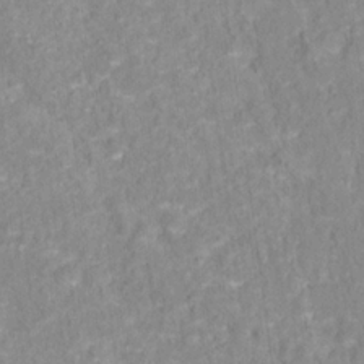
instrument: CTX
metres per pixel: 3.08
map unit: Hto
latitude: 16.4601
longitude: -36.9514
